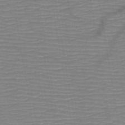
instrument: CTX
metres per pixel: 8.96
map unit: HNb
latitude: -48.9920
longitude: -45.1781
